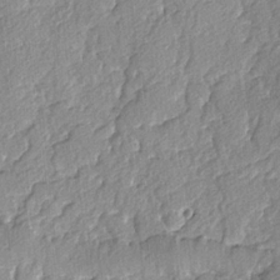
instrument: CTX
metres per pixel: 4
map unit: lAvf
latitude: -4.2928
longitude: -108.0633
